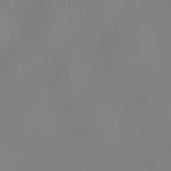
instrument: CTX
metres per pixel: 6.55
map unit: HNhu
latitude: 8.0444
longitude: 12.7652
